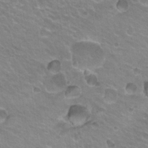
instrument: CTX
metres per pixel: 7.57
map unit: Hto
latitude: 23.9339
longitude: -31.4994
